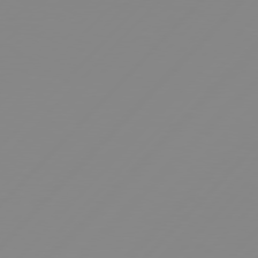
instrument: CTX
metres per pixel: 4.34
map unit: Hpe
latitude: 77.6505
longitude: -139.5182
